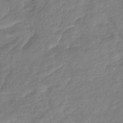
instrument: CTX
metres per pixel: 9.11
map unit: eHb
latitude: -41.5210
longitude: 81.5588
